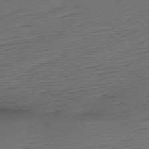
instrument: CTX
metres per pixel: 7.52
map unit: Ap
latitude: -76.5196
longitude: -76.7435
